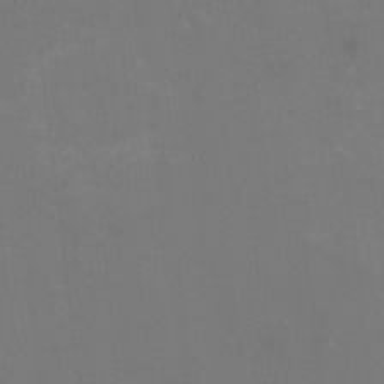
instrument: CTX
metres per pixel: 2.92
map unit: HNhu
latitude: -1.7856
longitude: -3.8205
